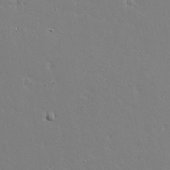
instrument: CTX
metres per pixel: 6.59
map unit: lAvf
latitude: 16.7246
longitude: -126.4034
